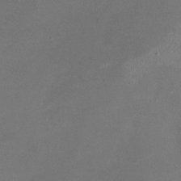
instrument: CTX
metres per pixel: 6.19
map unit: Nhu
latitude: -22.6141
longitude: -57.6882
